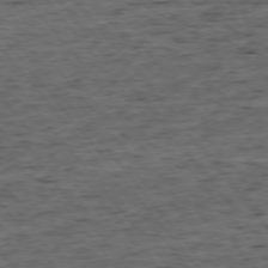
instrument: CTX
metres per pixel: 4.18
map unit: Ap
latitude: -75.2565
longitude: -90.5735
